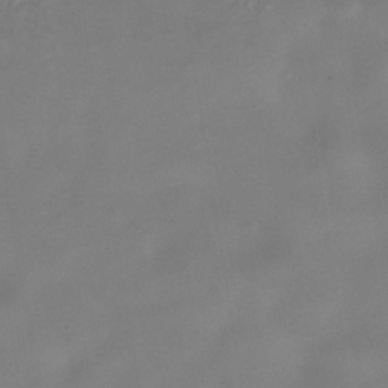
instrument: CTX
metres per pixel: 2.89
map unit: Nhe
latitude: -37.0486
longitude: -90.4034
